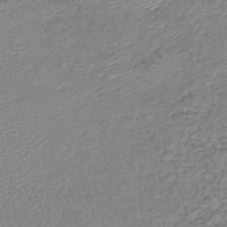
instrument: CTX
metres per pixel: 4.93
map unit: lHb
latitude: -44.6707
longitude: 76.5385
